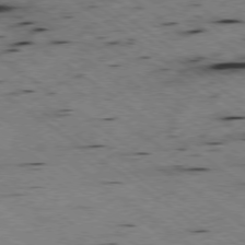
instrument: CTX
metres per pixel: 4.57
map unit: Hpe
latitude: -78.0850
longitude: -21.6694
